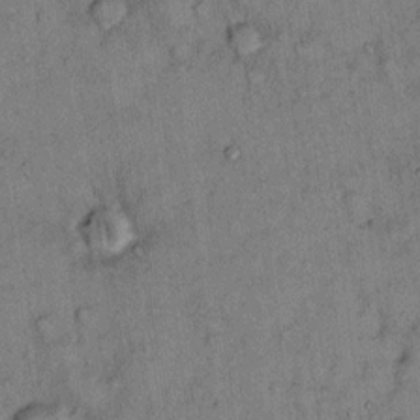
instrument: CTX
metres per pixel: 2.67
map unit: Hto
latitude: 12.7058
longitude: -59.0836
